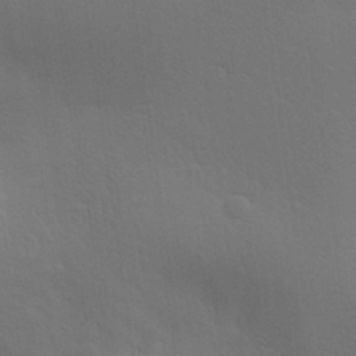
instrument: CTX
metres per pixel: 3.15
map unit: Aa
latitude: 30.2334
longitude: -144.5546
